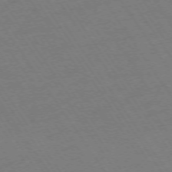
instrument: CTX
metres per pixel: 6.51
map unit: Ap
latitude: -73.9367
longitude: -71.2159
